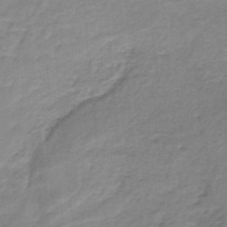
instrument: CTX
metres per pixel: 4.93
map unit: HNb
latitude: -34.5574
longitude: 59.7477
